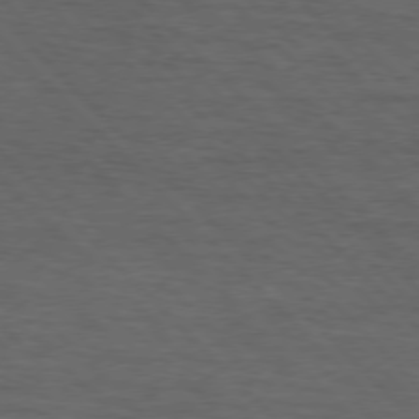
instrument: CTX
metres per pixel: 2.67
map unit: lApd
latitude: 75.4426
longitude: -82.9324
